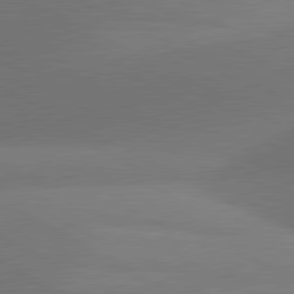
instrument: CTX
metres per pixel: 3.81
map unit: lApd
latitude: 81.1403
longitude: 129.8045
